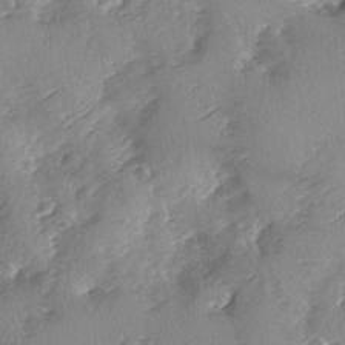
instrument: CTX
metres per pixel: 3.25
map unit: Ave
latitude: -8.9542
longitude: -117.7261
